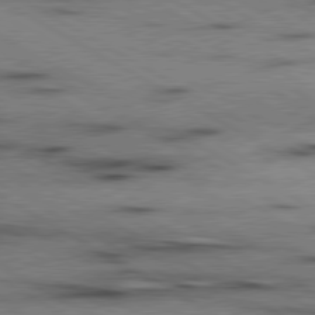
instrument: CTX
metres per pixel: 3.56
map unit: lApd
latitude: 80.0255
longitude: 162.3684
